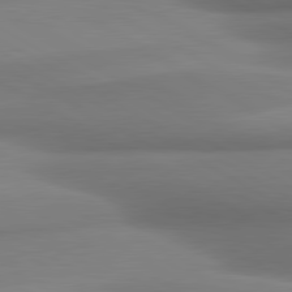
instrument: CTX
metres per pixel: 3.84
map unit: lApd
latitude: 80.7624
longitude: 178.7841
